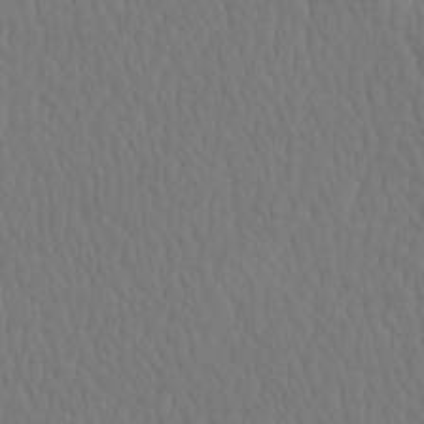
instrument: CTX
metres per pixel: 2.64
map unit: eHh
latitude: -2.8974
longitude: 15.2187
